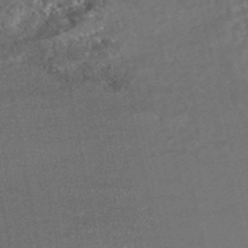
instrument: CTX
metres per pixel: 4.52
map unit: HNhu
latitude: -45.9745
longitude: 105.1998
